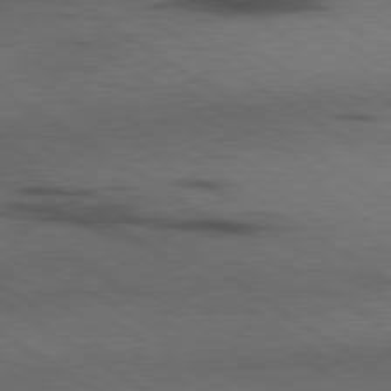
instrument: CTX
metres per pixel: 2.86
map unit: lApd
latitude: 79.8206
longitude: 168.4440
